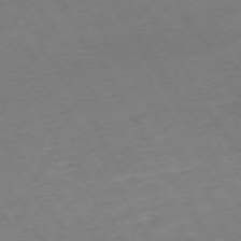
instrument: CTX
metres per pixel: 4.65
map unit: Hpe
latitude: -72.8597
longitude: 9.5777
